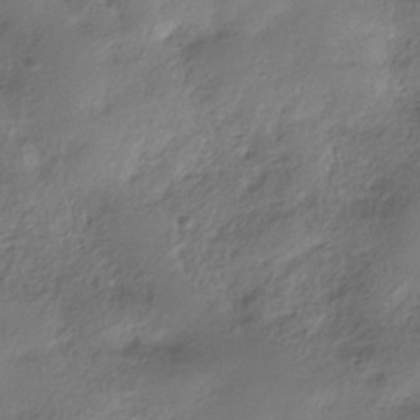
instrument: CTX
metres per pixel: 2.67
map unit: HNhu
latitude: -39.5021
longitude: 102.7841
